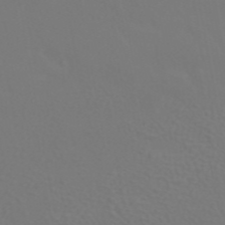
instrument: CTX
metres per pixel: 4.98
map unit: ANa
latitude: 43.3293
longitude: 23.1620
